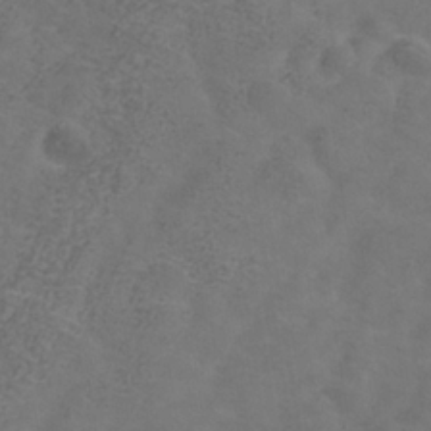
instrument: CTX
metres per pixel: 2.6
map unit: Hve
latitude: -34.1795
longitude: 91.2376
